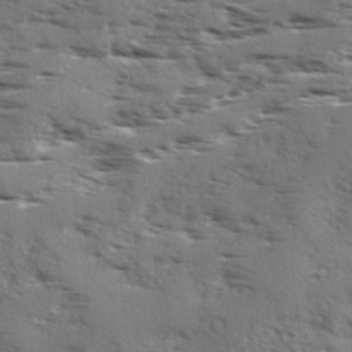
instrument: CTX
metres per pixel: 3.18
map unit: Ave
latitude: 1.6127
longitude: -110.8947
